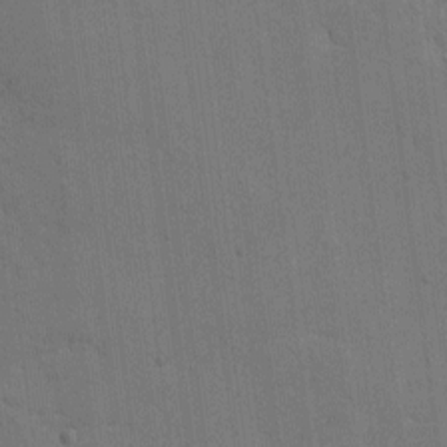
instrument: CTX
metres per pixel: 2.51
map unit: eHh
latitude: 7.9528
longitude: -72.3279
